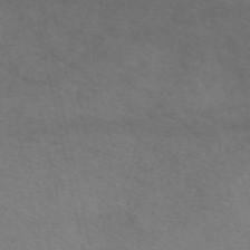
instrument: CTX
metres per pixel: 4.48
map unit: eAb
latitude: 50.5923
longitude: 106.3307
